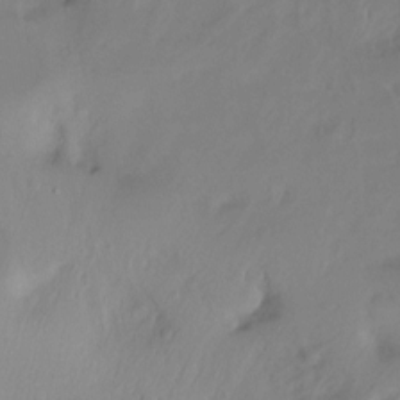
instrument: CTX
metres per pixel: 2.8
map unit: Ht
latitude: -15.8045
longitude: -43.8583
